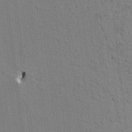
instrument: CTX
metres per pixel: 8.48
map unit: HNhu
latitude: 7.4048
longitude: -4.7624
